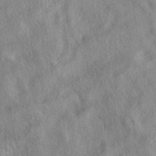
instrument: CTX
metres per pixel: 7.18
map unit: eAb
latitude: 38.1767
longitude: 112.6708
